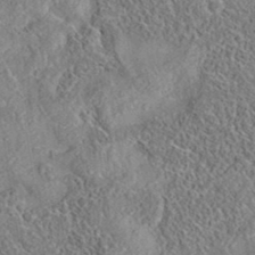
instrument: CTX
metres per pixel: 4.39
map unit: eAb
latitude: 35.9150
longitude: 108.8219
